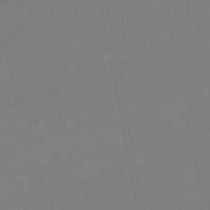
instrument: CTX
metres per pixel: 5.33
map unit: lHb
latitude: -47.1620
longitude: 73.4265
